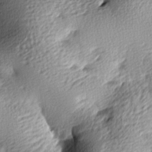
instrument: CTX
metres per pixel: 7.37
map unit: lAa
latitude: -9.6344
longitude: -125.3481
